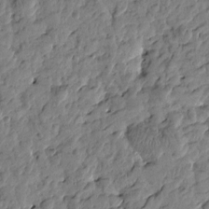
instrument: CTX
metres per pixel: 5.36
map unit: Htu
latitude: -1.3888
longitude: -179.5749
